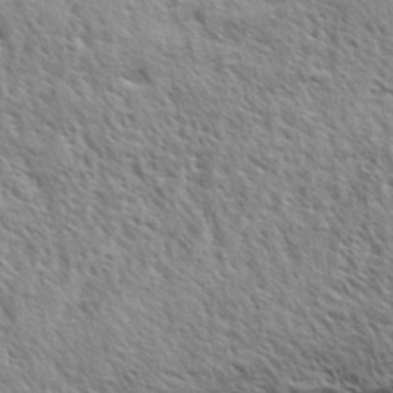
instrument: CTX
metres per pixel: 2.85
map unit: eHh
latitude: 33.8961
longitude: -141.1592
